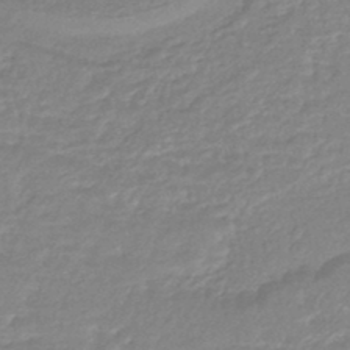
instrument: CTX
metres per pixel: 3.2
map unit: HNhu
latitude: -45.9745
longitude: 98.4629
